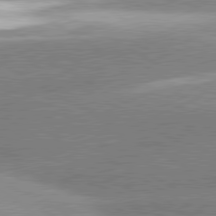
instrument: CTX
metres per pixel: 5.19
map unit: lApd
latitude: 80.5546
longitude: -154.7813
